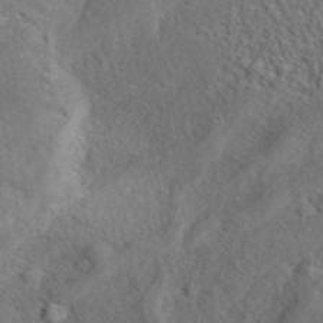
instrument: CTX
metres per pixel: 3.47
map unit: eAb
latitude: 39.7072
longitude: 112.6141
